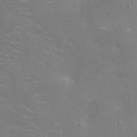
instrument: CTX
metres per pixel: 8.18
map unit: Ht
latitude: -14.5952
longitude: -40.5167
